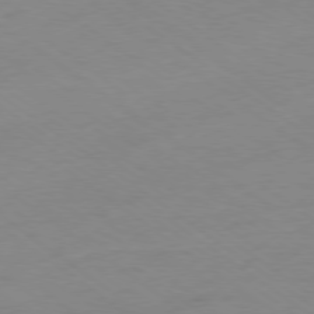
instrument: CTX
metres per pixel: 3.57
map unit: Ap
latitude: -78.9730
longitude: -94.7247
